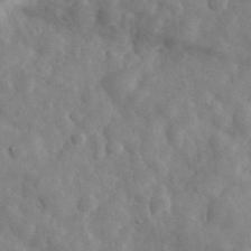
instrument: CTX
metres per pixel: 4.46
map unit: eHh
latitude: 31.9906
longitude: -72.6302
